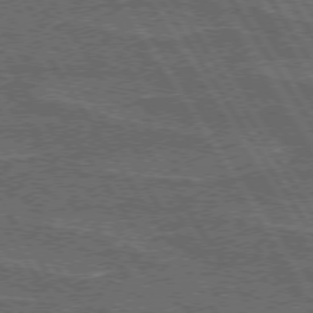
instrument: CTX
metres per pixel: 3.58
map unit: lApd
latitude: 74.1956
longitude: -55.9528
